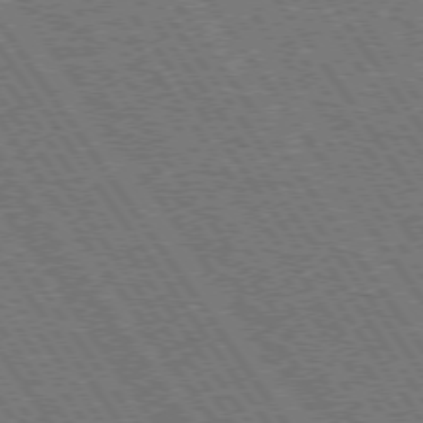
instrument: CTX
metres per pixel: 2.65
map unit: Hpe
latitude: 73.5749
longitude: -142.0444
